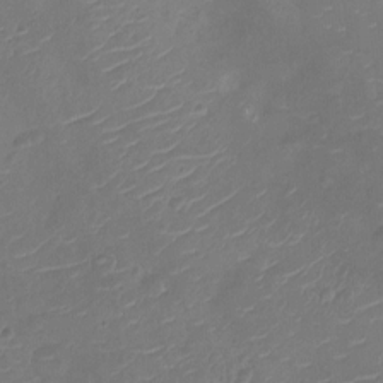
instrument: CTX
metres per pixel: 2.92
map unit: Nhu
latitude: -10.6330
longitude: -20.8191
